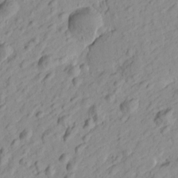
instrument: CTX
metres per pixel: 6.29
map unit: Htu
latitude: -0.3496
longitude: -175.2348
